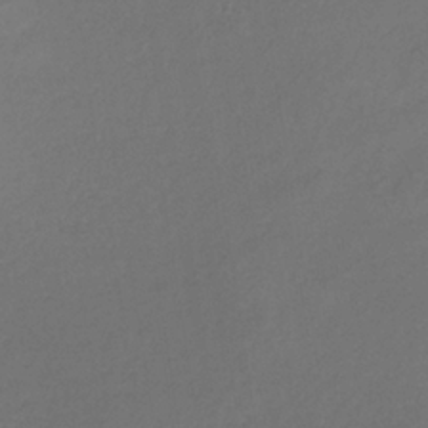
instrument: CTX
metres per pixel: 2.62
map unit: lHb
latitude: -34.7085
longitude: 67.3510
